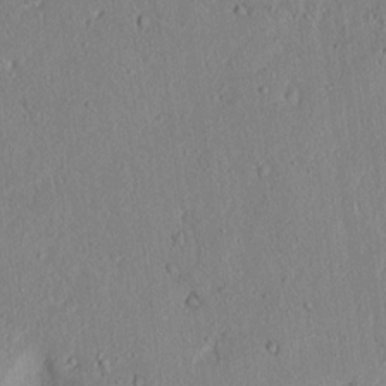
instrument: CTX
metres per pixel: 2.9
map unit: lAvf
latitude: 7.3104
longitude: 168.1227
